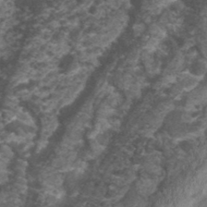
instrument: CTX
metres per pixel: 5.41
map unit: Nhu
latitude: 3.0647
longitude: -17.9150
